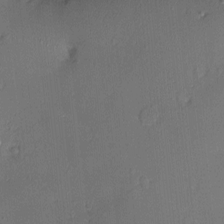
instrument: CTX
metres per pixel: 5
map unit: Nve
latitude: -8.4062
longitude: 175.1809
